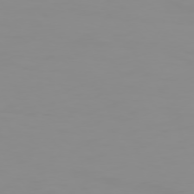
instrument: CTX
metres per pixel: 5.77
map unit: Hpe
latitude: 74.1389
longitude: -127.3482
